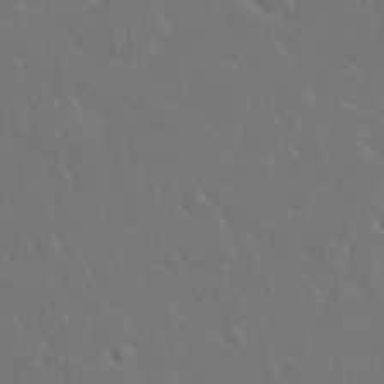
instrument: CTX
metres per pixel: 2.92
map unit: eHh
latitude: 33.4049
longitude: -60.5168
